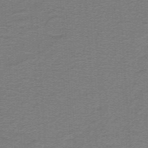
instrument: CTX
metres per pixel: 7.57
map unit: lHb
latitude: -41.3887
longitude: 54.3117
